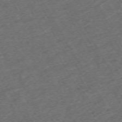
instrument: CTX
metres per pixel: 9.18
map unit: Hpe
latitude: -70.7085
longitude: 17.2565
